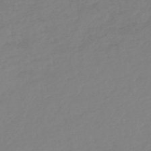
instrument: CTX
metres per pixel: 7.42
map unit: lHb
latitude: -44.7652
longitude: 71.0675
